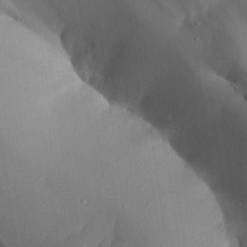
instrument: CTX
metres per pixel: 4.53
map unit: Aa
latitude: 26.5735
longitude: -128.7057
